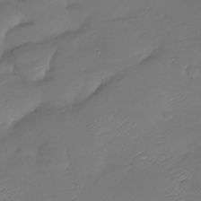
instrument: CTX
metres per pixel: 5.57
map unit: Nhu
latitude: -28.4062
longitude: -60.1011
